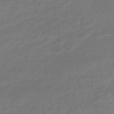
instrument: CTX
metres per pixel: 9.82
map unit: HNhu
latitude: -46.3873
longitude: 90.4629
